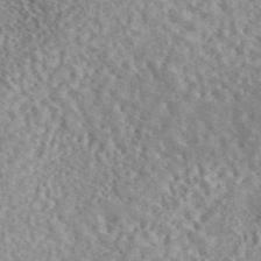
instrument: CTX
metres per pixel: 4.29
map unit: eAb
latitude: 44.2900
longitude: 117.1809
